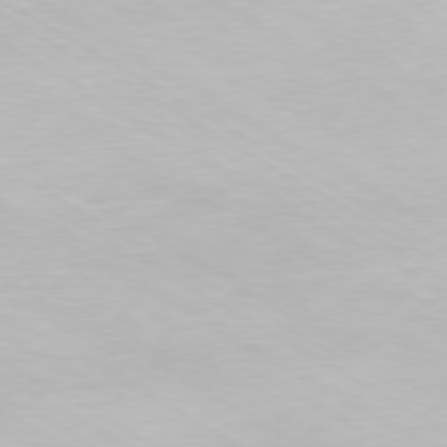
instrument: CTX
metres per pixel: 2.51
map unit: Hpe
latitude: -80.3118
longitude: 20.5384
